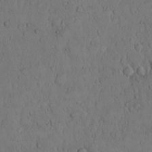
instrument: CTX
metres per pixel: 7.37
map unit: Hto
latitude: 9.5371
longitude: -57.4993
